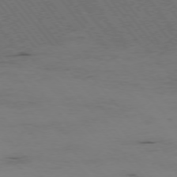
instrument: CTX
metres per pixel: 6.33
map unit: Hpe
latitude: -76.0472
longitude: -17.2348
